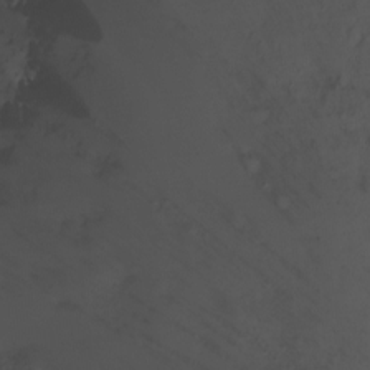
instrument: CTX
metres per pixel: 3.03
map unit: Ht
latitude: -3.8611
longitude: -29.1970
